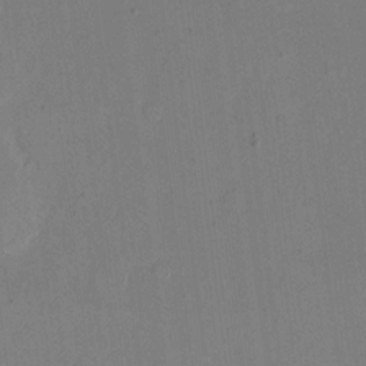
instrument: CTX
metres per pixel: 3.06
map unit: eHh
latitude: 11.1214
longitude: -69.2726
